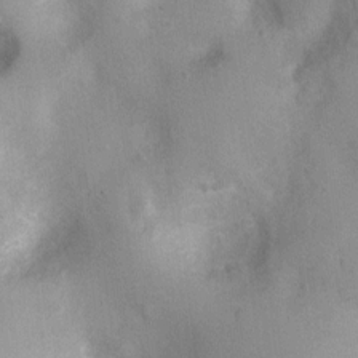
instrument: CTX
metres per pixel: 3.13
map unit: Nhu
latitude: 0.6112
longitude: -18.1955
